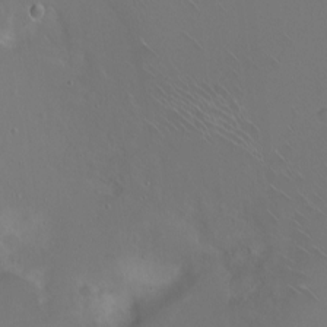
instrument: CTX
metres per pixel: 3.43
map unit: eHh
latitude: 1.3103
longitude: -54.4601
